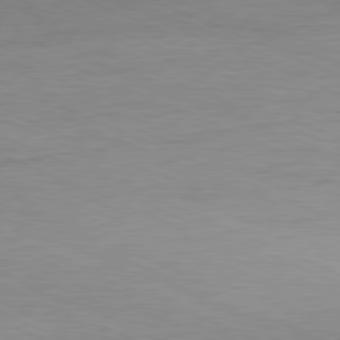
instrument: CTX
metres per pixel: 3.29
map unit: Ap
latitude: -81.7856
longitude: -84.5168
